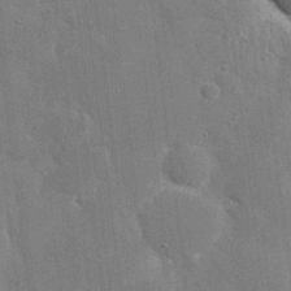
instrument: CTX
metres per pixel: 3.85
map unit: eHh
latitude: 20.2712
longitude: -67.0458
